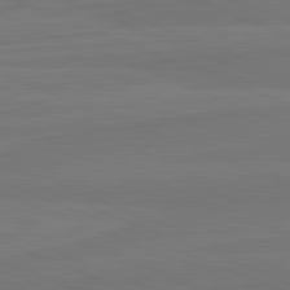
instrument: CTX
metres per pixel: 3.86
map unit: lApd
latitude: 82.1011
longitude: -179.2915
